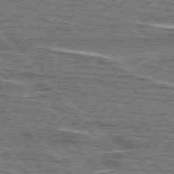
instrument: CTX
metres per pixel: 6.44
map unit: lApd
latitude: 76.4223
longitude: -81.9717
